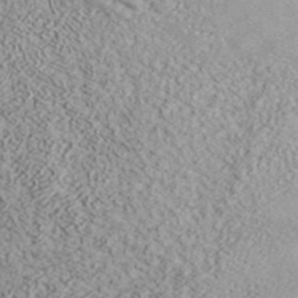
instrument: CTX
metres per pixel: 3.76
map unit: ANa
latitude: 37.5371
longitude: 18.1417
